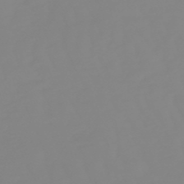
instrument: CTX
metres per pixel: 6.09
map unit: lHb
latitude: -49.2376
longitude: 81.6533
